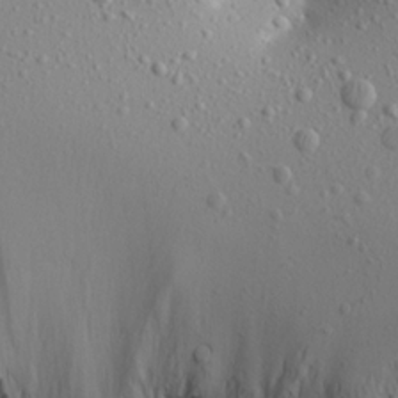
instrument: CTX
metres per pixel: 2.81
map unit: Aa
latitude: 19.7260
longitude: -148.0633
